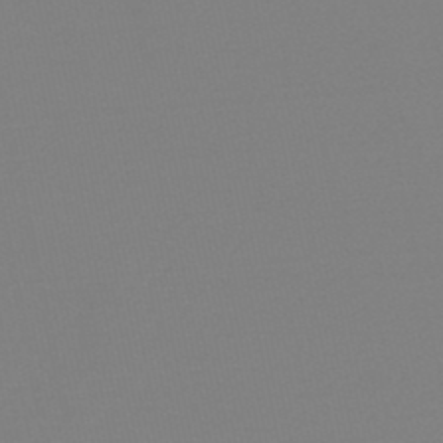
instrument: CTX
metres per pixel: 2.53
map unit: eHb
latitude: -48.9731
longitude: 86.9920
